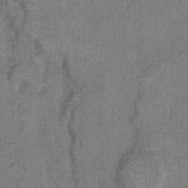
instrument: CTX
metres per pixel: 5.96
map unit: Hto
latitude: 8.5546
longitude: -61.5938
